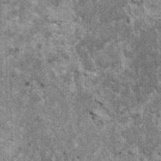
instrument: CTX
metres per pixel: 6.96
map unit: HNhu
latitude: 2.7624
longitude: 4.6707
